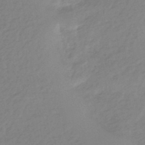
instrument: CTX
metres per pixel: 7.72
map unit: eHb
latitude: -44.4629
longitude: 89.5777
